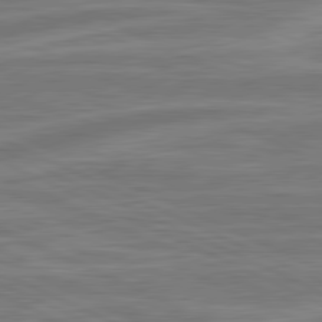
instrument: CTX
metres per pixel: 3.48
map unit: lApd
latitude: 81.1592
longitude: -175.3293
